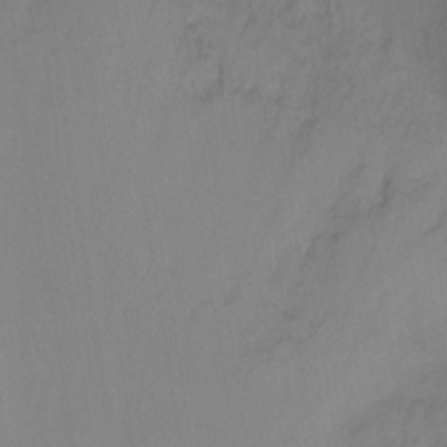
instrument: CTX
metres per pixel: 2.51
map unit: Ht
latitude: -16.6708
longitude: -49.1214
